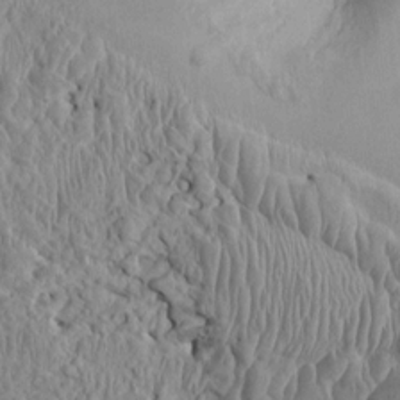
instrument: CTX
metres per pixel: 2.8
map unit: Ht
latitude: -2.9730
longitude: -15.0648
